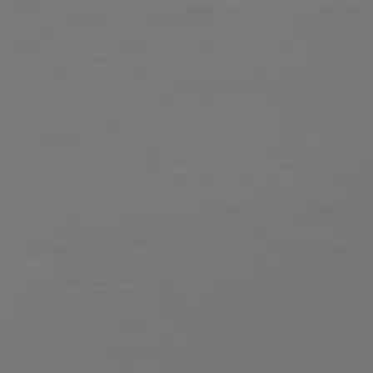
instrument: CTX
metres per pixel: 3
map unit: Ap
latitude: -79.1242
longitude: -97.5749
